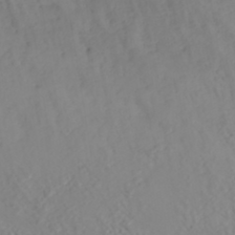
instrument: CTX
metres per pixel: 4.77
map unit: ANa
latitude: 35.5371
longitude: 14.3118
